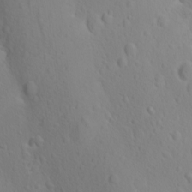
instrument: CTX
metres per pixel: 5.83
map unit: Ave
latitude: -9.7289
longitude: -121.3482
